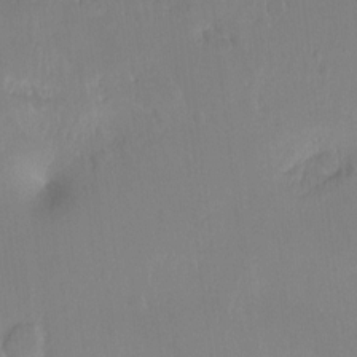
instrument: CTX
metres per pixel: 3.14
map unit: Hto
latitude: -10.5385
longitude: -37.0837
